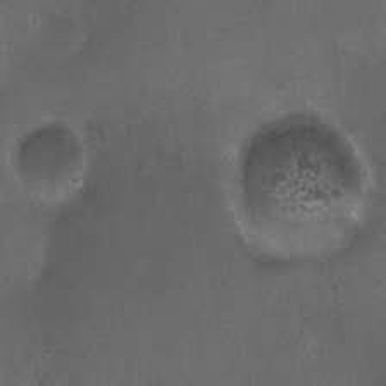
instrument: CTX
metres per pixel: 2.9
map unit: HNhu
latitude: 5.0080
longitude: 8.0094
